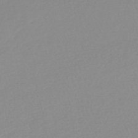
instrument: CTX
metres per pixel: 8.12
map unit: HNb
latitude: -44.3495
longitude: 53.6721
